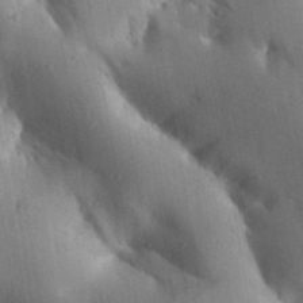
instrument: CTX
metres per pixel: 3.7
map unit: Aa
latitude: 32.6302
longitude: -144.7435
